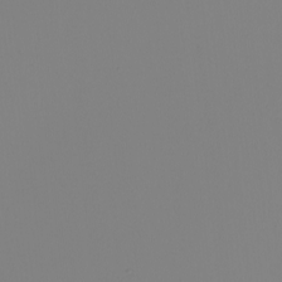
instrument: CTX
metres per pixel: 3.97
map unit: Nhu
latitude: -5.3509
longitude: -95.6694
